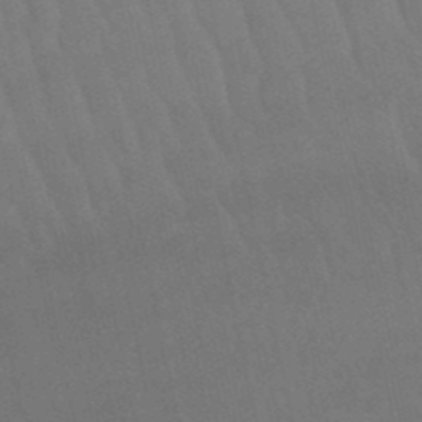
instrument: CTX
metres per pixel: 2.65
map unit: lHb
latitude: -49.7100
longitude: 76.1228
